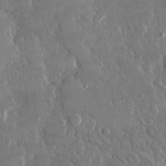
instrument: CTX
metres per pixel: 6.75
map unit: lHvf
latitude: 30.5168
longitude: -92.8569
